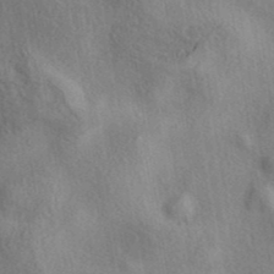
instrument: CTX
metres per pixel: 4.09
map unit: eAb
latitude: 39.7450
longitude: 112.3684
